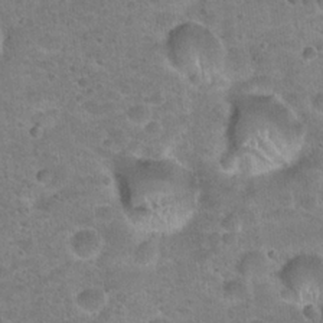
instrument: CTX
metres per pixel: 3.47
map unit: Hto
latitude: 21.8773
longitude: -49.4993
